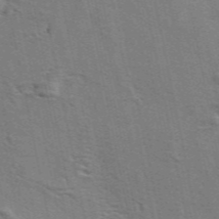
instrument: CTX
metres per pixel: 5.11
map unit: ANa
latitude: 49.4237
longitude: -75.9906
